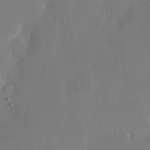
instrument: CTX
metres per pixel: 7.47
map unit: eHh
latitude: 11.5749
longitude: -67.9717
